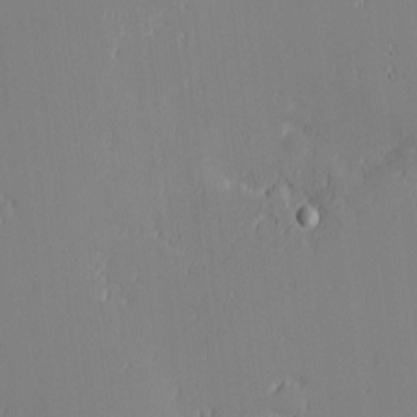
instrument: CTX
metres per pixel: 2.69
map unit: eHh
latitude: -3.2375
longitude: -81.3859
